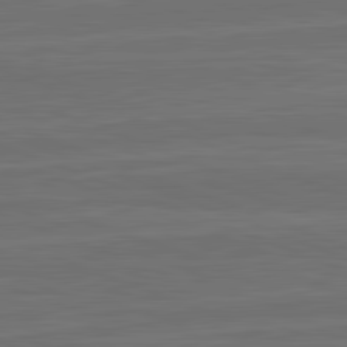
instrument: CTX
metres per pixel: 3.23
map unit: lApd
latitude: 82.5545
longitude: -179.3860
